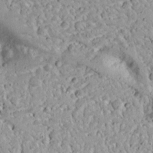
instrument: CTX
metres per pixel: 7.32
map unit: Aa
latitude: 13.6316
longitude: -140.3845
